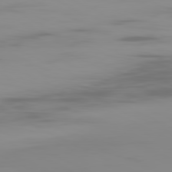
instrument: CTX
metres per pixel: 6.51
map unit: Ap
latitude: -81.2187
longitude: -62.6113
